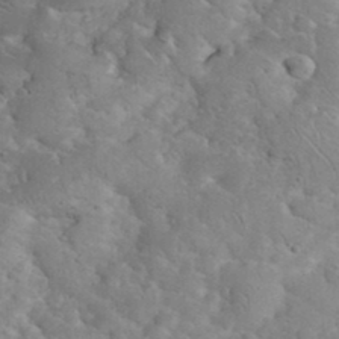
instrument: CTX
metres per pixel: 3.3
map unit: eHh
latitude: 35.9906
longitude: -64.9514
